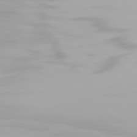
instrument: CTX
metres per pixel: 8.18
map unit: Hpe
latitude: 76.4979
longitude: -133.7450
